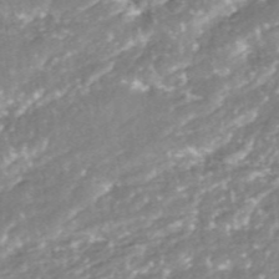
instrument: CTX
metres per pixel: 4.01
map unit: ANa
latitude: -41.4832
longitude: 103.8233
